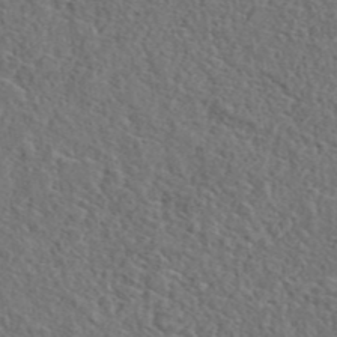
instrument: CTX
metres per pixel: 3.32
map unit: eAb
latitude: 43.7828
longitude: 112.8030
